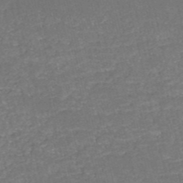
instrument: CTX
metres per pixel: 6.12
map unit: HNb
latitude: -50.8219
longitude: -48.9892
